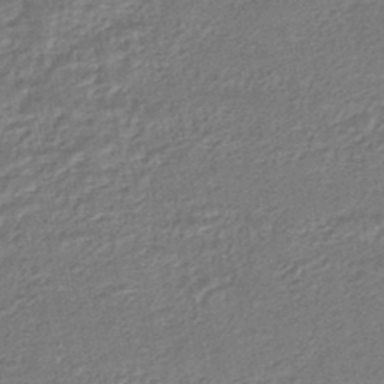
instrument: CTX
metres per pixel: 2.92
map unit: HNhu
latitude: -46.7841
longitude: 102.1606
